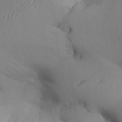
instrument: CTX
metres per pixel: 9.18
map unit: Aa
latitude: 26.6869
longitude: -129.0647
